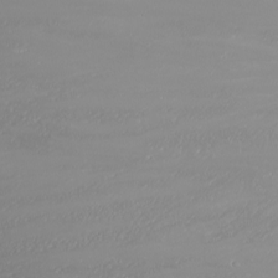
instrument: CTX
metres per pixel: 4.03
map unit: Nhu
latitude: -5.9178
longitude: -79.1026
